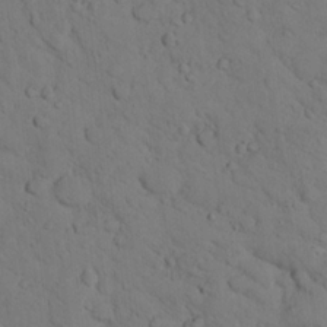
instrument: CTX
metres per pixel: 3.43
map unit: lHvf
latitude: 13.4993
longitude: 178.0472
